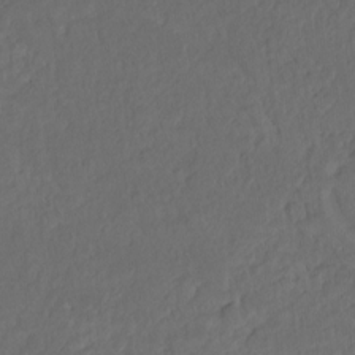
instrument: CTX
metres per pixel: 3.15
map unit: Hto
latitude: -7.7855
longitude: -46.8380
